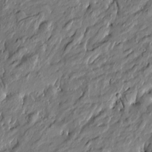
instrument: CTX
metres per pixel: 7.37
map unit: Htu
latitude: -6.4062
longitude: 177.6344
